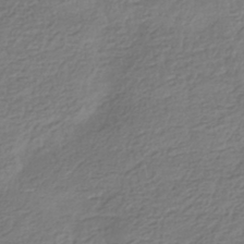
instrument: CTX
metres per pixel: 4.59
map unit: HNhu
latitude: -42.5951
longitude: 99.8233
